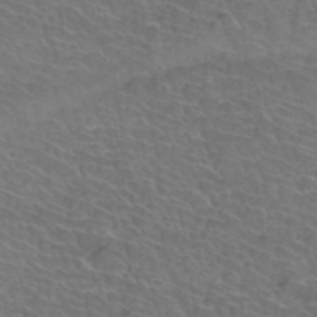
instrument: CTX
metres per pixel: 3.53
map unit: Hto
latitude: 35.4804
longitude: -44.5357
